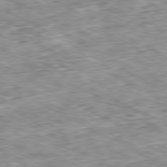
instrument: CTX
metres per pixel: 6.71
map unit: Ap
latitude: -80.7652
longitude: -87.6694
